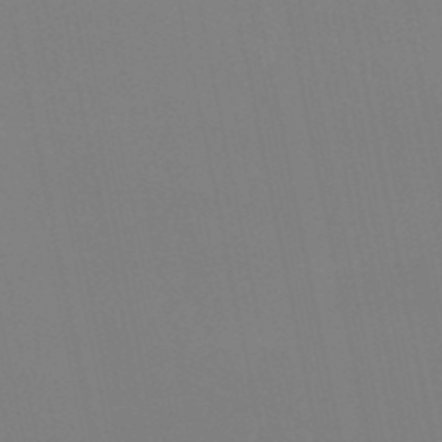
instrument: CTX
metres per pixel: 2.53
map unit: eHb
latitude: -50.2928
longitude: 69.0864
